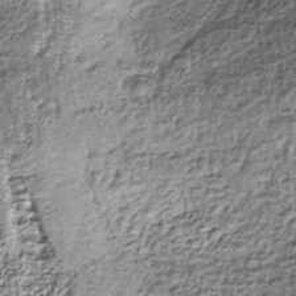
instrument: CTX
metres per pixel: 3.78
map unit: lHb
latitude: -38.1228
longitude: 67.9556
